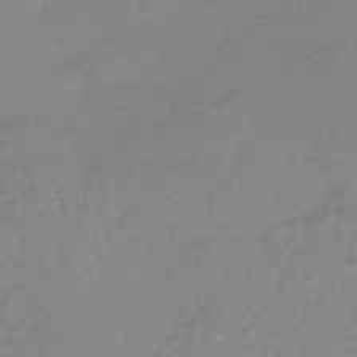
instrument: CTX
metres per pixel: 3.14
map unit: HNhu
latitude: -45.0298
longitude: 90.1228
